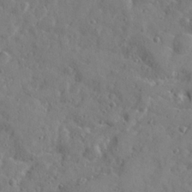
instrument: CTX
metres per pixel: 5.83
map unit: Ave
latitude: 22.2333
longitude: -131.0270
